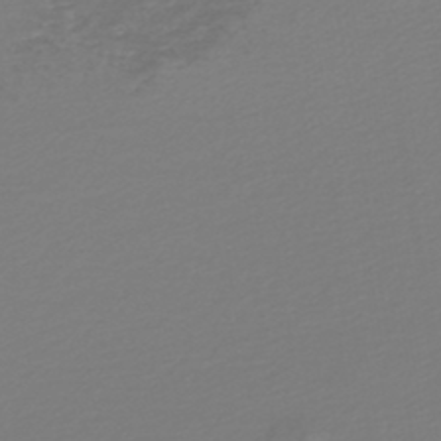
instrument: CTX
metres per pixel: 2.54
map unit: lHb
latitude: -45.7289
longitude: 70.8597
